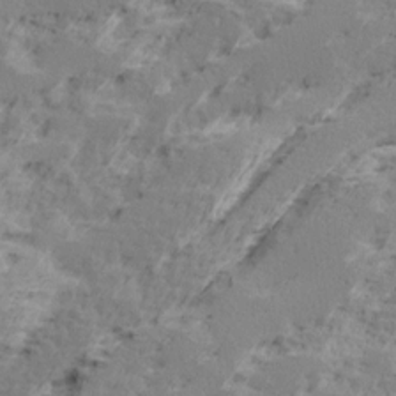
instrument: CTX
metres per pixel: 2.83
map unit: Ave
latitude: 16.1389
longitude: -137.6127
